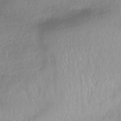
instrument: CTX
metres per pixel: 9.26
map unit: HNhu
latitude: -41.8800
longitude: 97.5021
